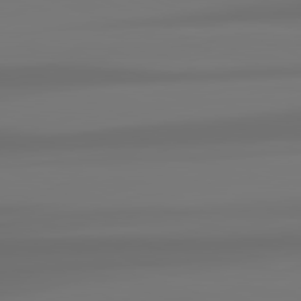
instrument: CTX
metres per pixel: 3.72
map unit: lApd
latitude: 81.4615
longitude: -144.6112
